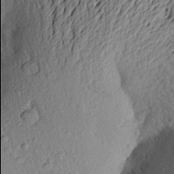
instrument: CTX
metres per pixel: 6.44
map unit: Aa
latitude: 23.4237
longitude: -149.9906
